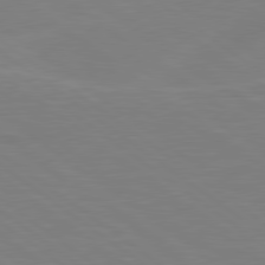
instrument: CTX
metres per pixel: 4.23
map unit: Hpe
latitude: 79.0270
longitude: -149.0647
